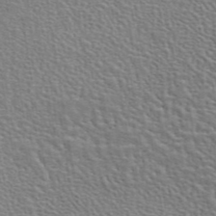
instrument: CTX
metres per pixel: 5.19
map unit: eAb
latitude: 44.2144
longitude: 112.0283
